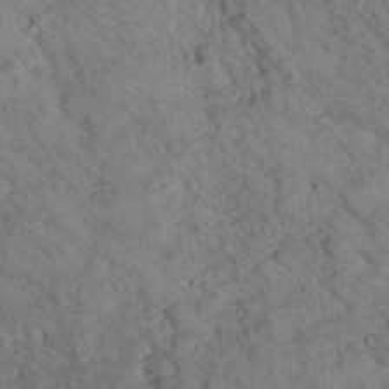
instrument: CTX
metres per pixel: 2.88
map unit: lHvf
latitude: 13.6316
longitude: 178.7652
